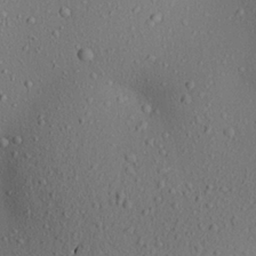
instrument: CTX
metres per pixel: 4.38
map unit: Aa
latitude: 22.7624
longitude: -139.7827
